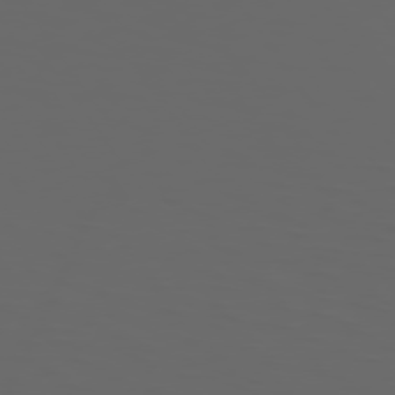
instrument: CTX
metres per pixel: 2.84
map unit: Hpe
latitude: 74.0444
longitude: -126.3656
